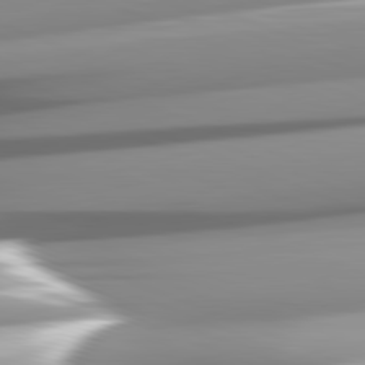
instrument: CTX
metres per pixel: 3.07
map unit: lApd
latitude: 82.1388
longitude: -147.3482
